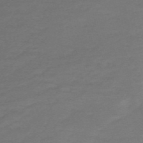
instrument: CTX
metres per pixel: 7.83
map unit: HNb
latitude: -55.1431
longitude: -40.9513
